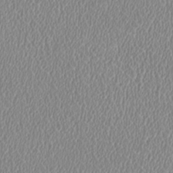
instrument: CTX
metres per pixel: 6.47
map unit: HNhu
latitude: -1.7856
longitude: -1.1592
